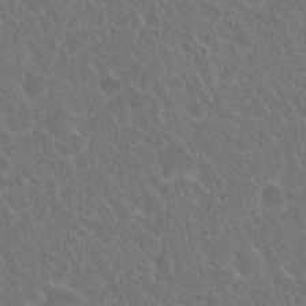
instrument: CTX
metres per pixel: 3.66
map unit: Hto
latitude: 18.9513
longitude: -40.1388
